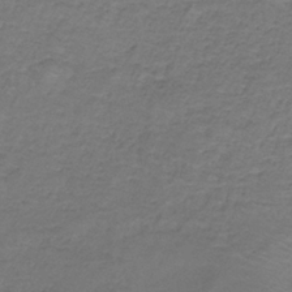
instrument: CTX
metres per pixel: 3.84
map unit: HNb
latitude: -36.6140
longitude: 53.5021
